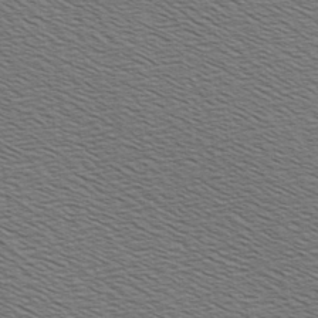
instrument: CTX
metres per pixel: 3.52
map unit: Hve
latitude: 3.1592
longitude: -125.3103
